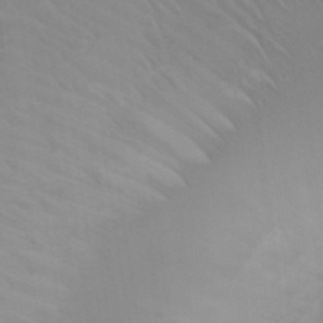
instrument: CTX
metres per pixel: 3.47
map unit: Nhu
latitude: 23.4237
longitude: -63.4805
